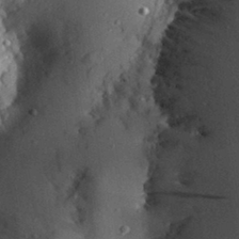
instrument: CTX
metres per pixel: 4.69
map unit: Aa
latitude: 30.2145
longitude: -132.1011
